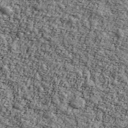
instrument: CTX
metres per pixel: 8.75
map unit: Ave
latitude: 43.2348
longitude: -110.5924
